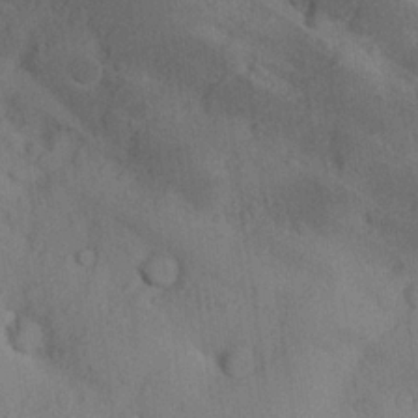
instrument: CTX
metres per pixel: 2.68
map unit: Hve
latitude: 24.4034
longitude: 148.0850
